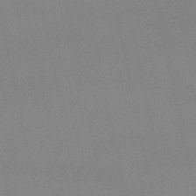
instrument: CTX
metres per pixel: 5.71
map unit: lHb
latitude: -45.6155
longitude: 58.3684
